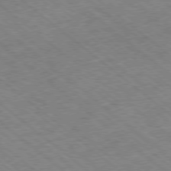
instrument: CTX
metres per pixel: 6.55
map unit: Ap
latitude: -78.7463
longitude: -48.8002
